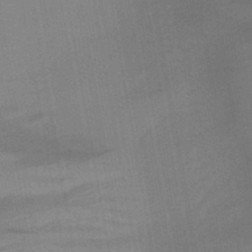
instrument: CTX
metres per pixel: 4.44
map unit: lHb
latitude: -45.1620
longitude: 73.0675
